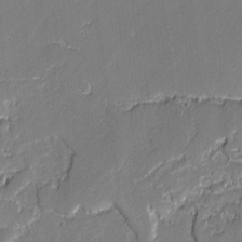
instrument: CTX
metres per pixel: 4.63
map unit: lAvf
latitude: -0.5385
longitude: -108.8380
